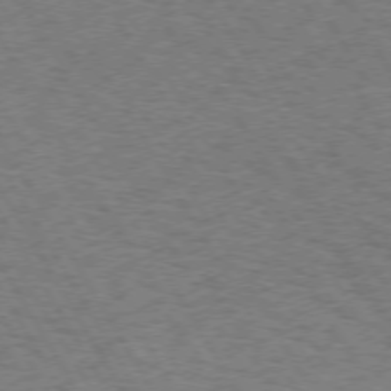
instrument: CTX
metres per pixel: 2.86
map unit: Hpe
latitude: 73.0081
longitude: -128.9325
